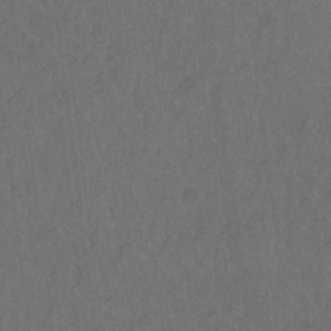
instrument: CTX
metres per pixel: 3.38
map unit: Hto
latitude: -10.7841
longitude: -37.6694
